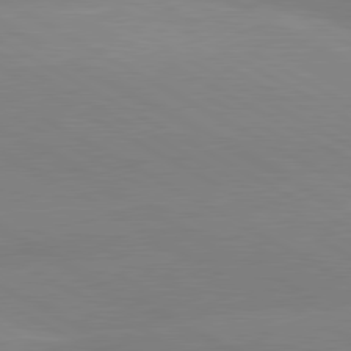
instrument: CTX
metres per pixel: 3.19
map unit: lApd
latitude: 80.5735
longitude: -153.0648
